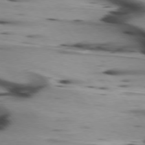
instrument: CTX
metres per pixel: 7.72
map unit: lApd
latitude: 75.3104
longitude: -65.5560
